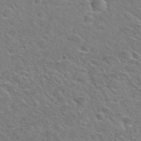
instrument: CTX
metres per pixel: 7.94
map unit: Hto
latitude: 30.2523
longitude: -48.8002
